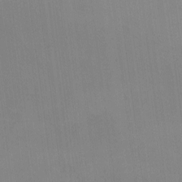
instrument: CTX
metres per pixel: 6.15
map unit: eHh
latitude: -8.6329
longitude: -68.2522
